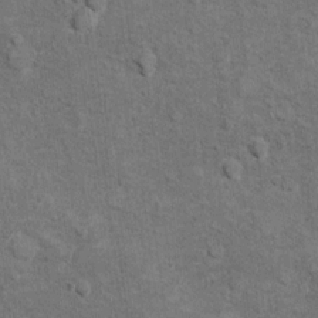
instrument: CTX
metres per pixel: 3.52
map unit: Hto
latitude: 10.0822
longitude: -36.8002
